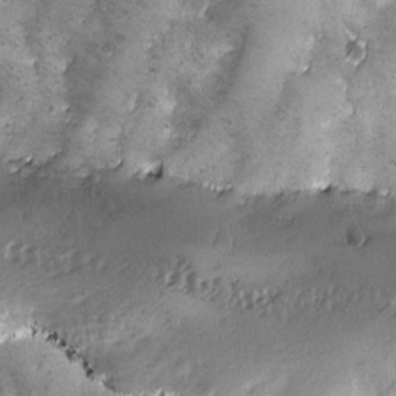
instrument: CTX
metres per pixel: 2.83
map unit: Ave
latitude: -7.8422
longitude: -119.8772
